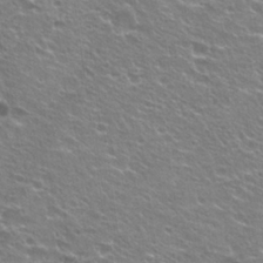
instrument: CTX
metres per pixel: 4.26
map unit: Hto
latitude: 24.5356
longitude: -30.8947
